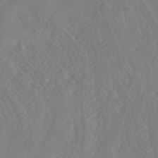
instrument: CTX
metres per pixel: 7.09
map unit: HNhu
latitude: -40.8030
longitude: 99.8989
